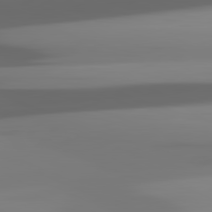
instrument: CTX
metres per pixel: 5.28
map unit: lApd
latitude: 81.9339
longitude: -148.8569
